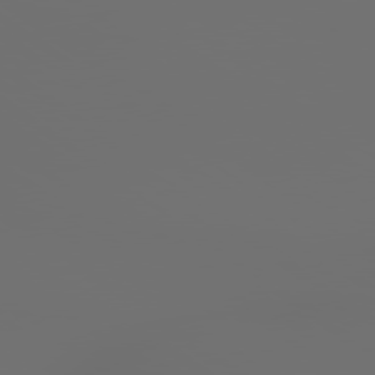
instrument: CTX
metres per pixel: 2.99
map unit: lApd
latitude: 79.3671
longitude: 176.7085
